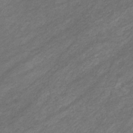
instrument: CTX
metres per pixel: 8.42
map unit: eHb
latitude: -32.4440
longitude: 70.7274
